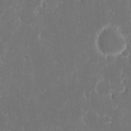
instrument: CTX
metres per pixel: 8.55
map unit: eHh
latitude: 15.8584
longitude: -72.7813
